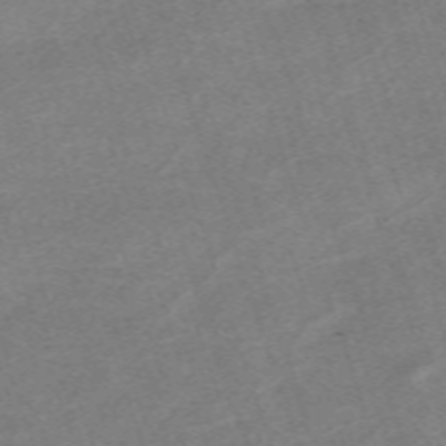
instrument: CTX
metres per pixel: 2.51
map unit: eHh
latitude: -63.9556
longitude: 50.1228
